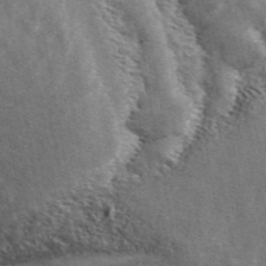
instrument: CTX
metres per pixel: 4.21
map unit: ANa
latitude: 45.2348
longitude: 46.9352
